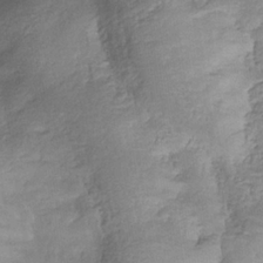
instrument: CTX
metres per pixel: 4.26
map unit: eHb
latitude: -33.0865
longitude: 75.3699
